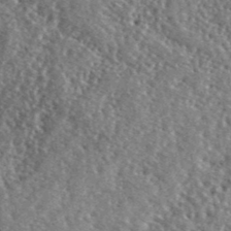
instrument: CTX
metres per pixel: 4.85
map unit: lHvf
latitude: 42.4412
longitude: -89.5749
